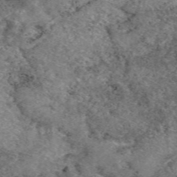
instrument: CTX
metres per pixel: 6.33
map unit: eAb
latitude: 48.7435
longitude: 113.5777
